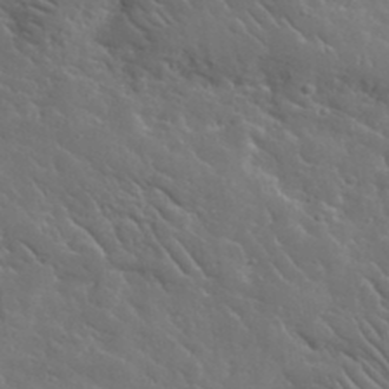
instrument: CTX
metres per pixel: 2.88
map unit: lHvf
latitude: 37.2159
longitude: -91.8583
